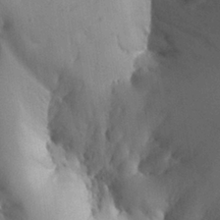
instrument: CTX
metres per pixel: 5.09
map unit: Aa
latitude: 27.7072
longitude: -129.1214
